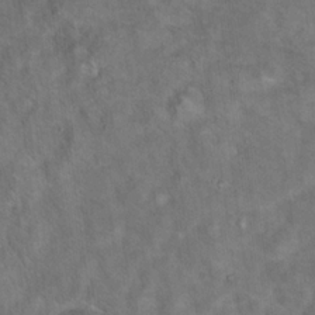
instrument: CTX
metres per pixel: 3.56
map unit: Hto
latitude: 17.5560
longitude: -38.0822
